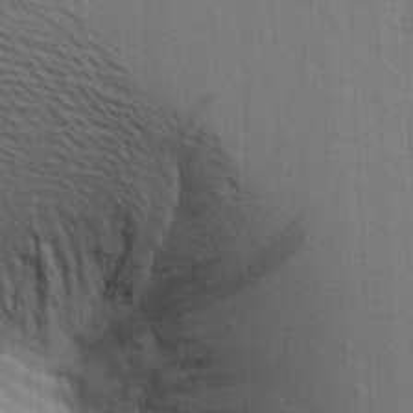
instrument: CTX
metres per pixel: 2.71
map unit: Aa
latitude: 19.5749
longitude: -143.3860
